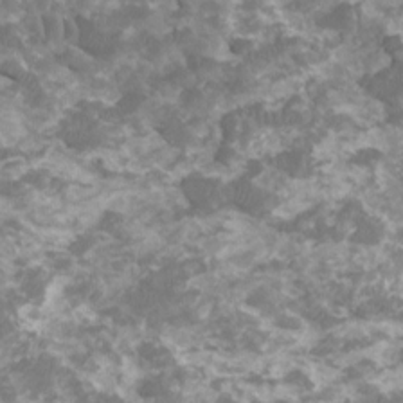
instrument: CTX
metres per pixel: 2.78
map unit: HNhu
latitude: 1.9150
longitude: -0.5734
